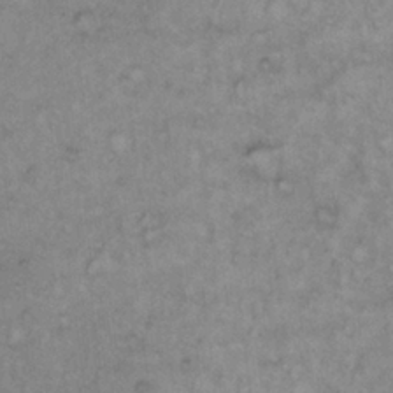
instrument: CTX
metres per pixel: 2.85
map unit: Hto
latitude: 10.9514
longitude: -60.7435
